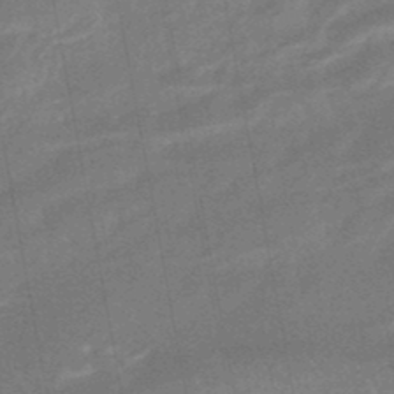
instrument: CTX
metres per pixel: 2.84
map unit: HNhu
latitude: -47.1809
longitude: 89.6533
